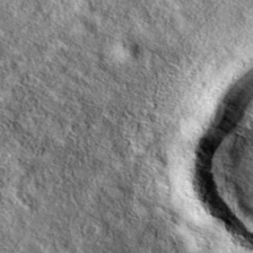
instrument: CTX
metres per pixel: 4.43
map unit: eAb
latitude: 38.2333
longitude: 109.7289
